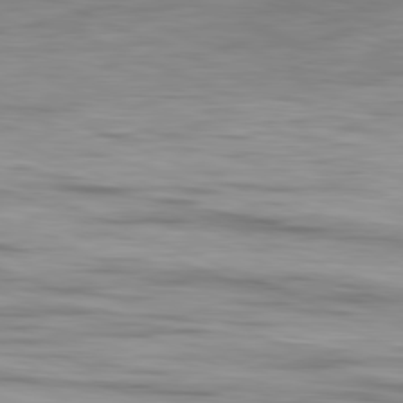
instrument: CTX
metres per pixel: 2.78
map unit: Ap
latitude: -81.8989
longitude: -74.7624
